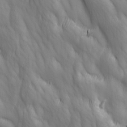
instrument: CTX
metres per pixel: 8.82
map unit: Ave
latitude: 13.1025
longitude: -105.3293
